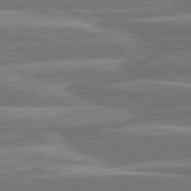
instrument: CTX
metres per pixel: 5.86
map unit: lApd
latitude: 80.7246
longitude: -131.4238
